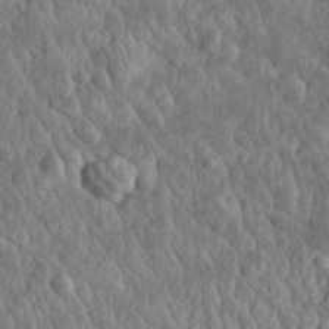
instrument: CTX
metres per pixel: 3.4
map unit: eHh
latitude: 33.2726
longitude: -80.1200
